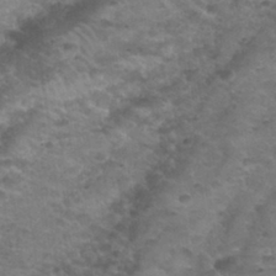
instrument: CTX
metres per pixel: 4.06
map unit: Nhu
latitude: 30.9325
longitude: -52.4601
